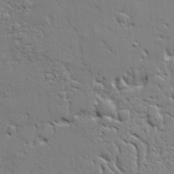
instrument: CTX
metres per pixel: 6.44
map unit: Ave
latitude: 20.3845
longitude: -127.6694
